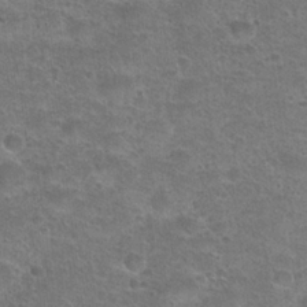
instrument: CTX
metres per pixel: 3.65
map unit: Hto
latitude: 23.5371
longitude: -49.6883
